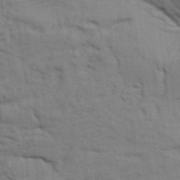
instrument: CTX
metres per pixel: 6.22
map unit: Aa
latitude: 32.8947
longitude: -135.6505
